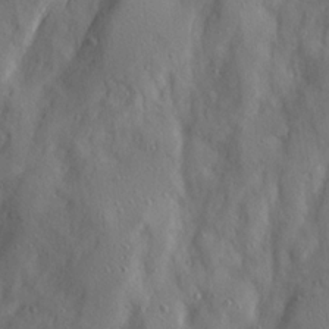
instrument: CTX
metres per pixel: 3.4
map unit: Ave
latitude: 21.9339
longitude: -130.9325
